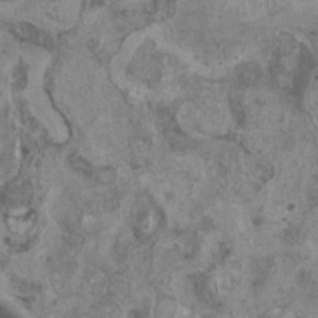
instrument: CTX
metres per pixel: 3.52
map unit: HNhu
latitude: 1.8394
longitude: 0.9353
